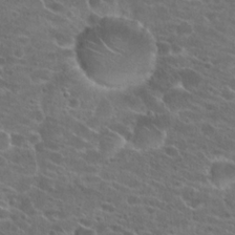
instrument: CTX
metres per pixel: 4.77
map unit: Hto
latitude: 22.2145
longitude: -41.1592
